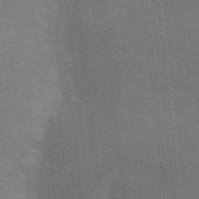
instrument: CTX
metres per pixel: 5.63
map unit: Ht
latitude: 0.6679
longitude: -32.4601
